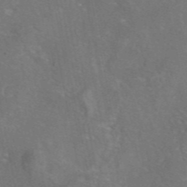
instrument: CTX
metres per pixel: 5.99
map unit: eAb
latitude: 45.8205
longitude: 108.1039
